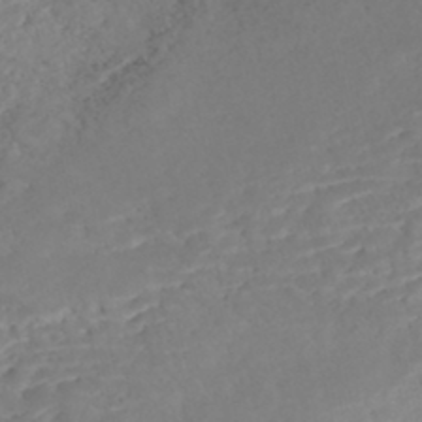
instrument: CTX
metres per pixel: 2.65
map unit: Nhe
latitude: -47.8233
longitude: -172.0822
